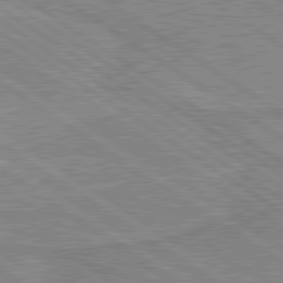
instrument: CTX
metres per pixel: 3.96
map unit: lApd
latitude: 80.0822
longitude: 170.7085
